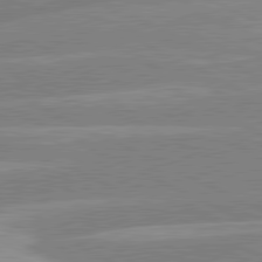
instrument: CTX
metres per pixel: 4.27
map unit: lApd
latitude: 80.9325
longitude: -125.3670
